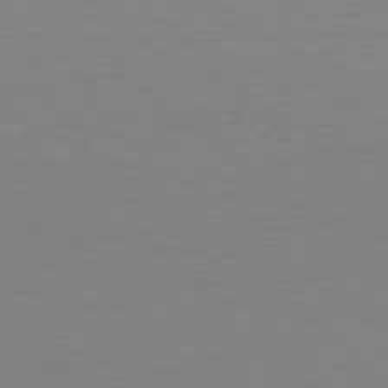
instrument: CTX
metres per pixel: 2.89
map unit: Hpe
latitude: 78.4223
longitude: -150.9324
